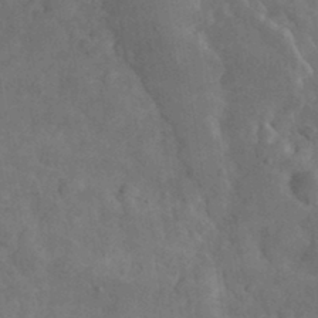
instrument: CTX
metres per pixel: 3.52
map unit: eHh
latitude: 33.4804
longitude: -69.0837
